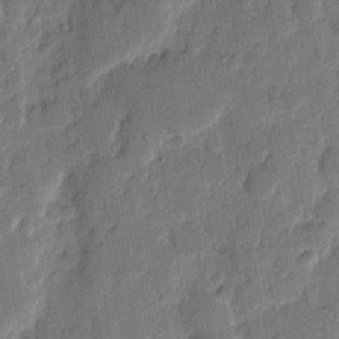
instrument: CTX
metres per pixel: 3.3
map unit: eHh
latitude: 8.2901
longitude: -66.3467
